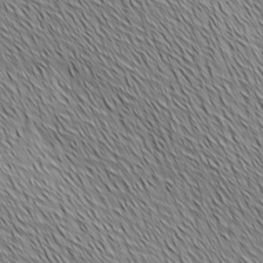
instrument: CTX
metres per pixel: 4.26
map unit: Ave
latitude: 2.2144
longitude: -114.5545
